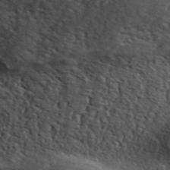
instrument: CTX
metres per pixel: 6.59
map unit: ANa
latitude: 44.2144
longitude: 47.3320
